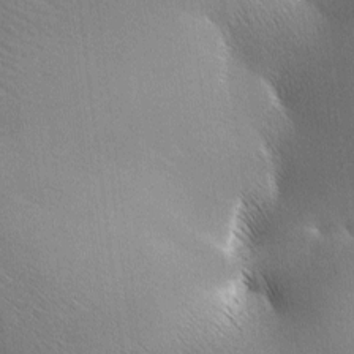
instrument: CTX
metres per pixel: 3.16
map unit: lAa
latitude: -7.7100
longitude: -125.0081
